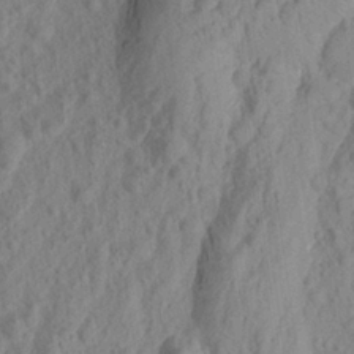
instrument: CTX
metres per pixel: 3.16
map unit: Aa
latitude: 23.4804
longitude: -143.5938
